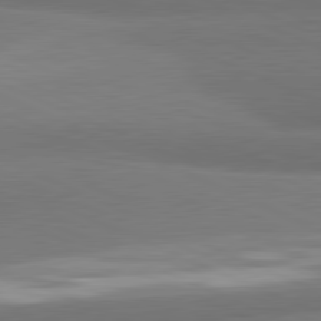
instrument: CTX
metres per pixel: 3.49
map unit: lApd
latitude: 81.4804
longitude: 163.2376
